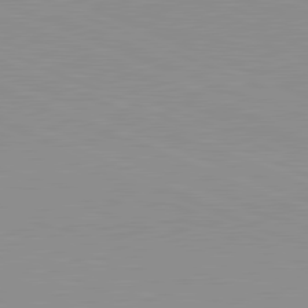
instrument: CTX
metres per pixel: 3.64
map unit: lApd
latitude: 81.7261
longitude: -168.8002
